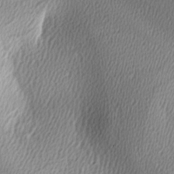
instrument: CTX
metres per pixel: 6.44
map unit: Ave
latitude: -6.5007
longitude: -122.8758
